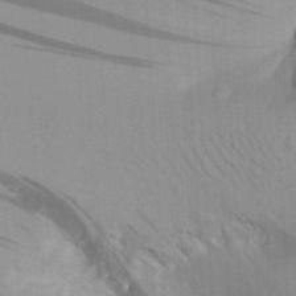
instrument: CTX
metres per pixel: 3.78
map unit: Aa
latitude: 28.7813
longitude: -138.5357
